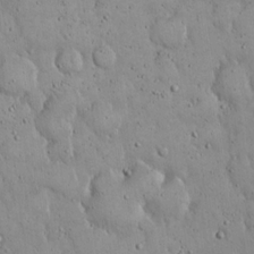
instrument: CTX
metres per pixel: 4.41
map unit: Hto
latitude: 15.0081
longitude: -58.1956
